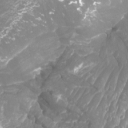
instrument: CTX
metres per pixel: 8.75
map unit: Nhu
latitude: -9.6911
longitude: -75.9906
